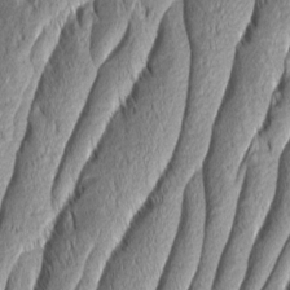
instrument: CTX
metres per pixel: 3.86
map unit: Aa
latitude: 7.3293
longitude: -129.5749
